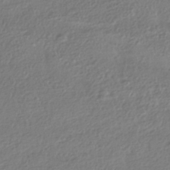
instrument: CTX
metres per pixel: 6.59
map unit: HNhu
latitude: -42.3306
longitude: 98.9164
